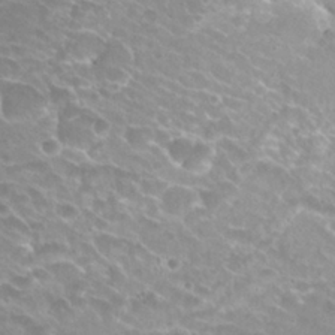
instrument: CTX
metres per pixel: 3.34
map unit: Hto
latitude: 24.9135
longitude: -37.1026
